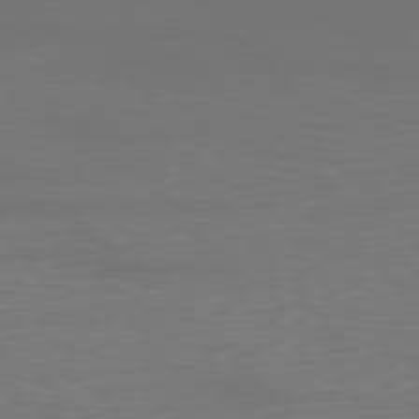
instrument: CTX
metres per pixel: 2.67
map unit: Ap
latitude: -78.2928
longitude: -97.1214
